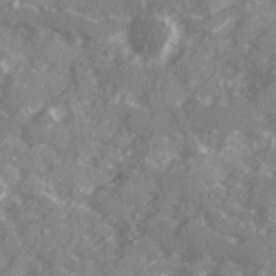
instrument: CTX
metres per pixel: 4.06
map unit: Ave
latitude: 19.7449
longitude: -130.5168
